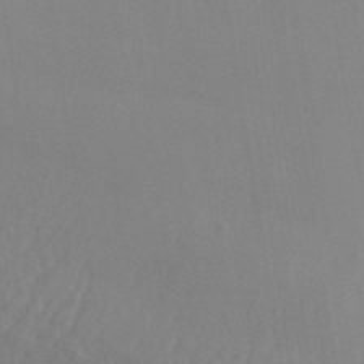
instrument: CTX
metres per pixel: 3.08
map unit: ANa
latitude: 39.6505
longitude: 28.8786
